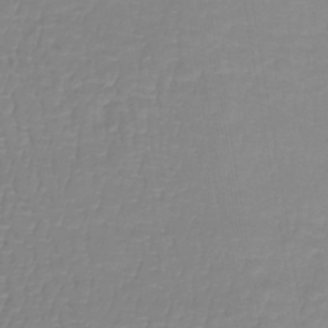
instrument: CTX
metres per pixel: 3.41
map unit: lHb
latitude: -41.1998
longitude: 66.0850
